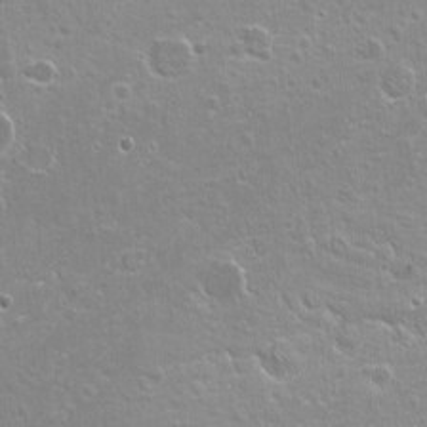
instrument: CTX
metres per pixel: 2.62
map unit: Hto
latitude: -6.8786
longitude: -44.4790
